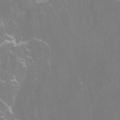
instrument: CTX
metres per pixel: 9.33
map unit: Htu
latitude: -14.3496
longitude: -48.8380
